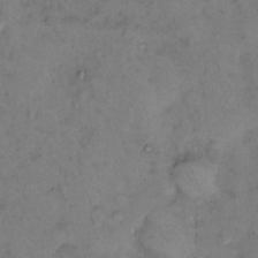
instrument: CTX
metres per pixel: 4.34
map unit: eHh
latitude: 9.5560
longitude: -62.4979
